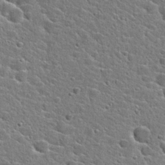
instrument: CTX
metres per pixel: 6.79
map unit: Hto
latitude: 24.7246
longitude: -44.4979
